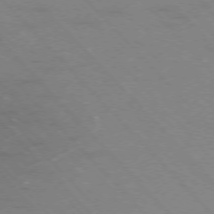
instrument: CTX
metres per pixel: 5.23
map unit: Ap
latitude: -76.7463
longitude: -60.9513
